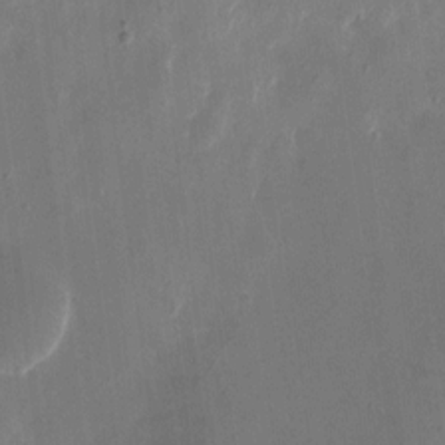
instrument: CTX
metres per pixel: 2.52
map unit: eHh
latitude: 10.0633
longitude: -69.2348
